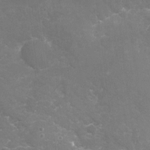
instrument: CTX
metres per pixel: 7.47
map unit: Nhu
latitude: -18.8786
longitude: -57.4615
